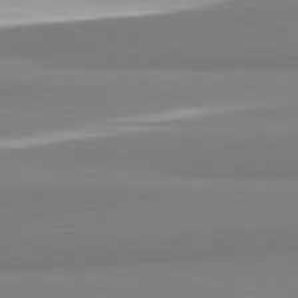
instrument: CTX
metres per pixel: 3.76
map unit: lApd
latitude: 82.2144
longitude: 172.9919
